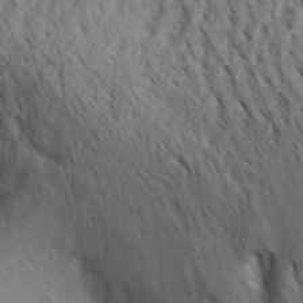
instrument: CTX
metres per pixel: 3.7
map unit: Aa
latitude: 29.6883
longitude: -138.9514
